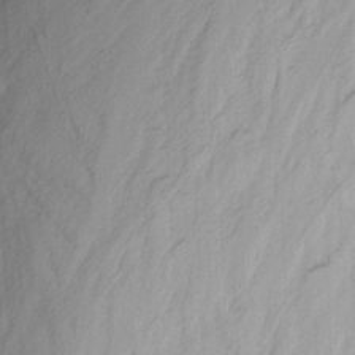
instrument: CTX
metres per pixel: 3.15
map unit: Nhu
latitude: -1.8234
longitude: -74.1200
